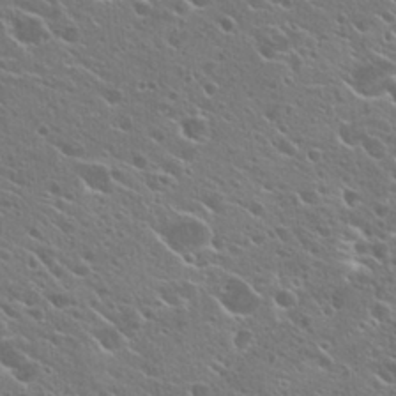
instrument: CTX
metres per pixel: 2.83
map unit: Hto
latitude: 26.2901
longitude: -44.7624
